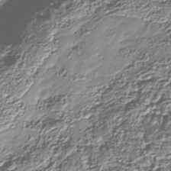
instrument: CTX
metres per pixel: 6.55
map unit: Nhu
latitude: -38.5196
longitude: -83.2159
